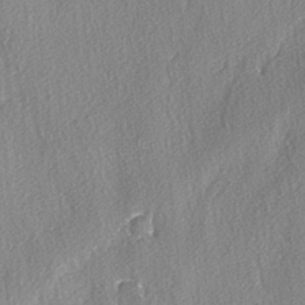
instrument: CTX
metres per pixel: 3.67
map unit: lAvf
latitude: -4.0850
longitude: -108.2144
